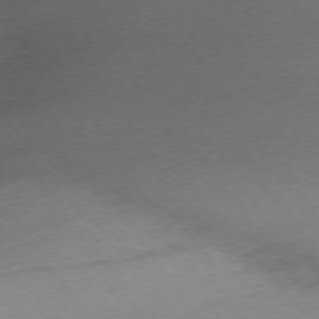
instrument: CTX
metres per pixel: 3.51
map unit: Ap
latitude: -74.4251
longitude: -79.6505
